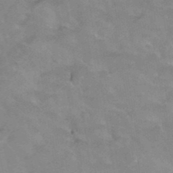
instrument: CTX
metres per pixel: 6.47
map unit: Hto
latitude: 37.8961
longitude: -41.4804
